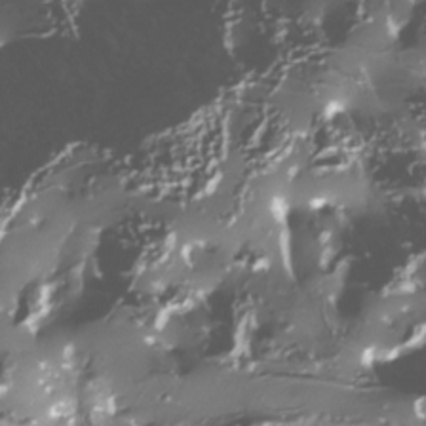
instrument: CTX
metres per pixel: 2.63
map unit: Nhe
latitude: -33.9556
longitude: -88.9136
